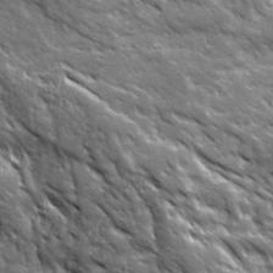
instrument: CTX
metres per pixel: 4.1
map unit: Ave
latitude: 19.6505
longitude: -135.3670
